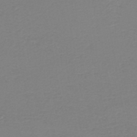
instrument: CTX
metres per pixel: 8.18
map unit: HNb
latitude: -45.3888
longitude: 53.5021
